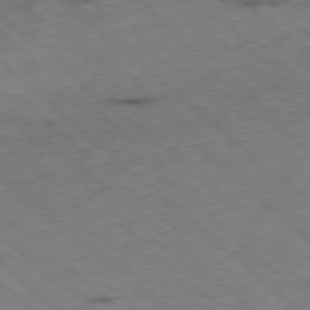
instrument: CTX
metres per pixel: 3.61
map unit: Ap
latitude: -78.5762
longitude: -49.6316
